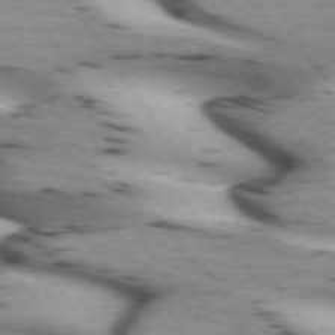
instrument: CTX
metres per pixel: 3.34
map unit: lApd
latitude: 72.1956
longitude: -53.3482
